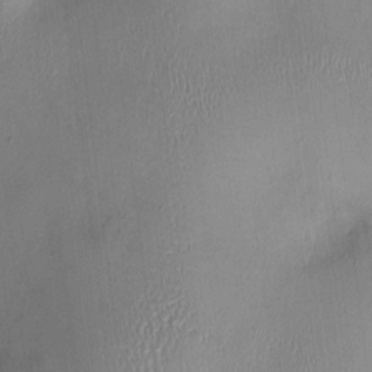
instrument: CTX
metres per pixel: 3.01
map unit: Nhu
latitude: 0.1766
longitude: -14.5735
